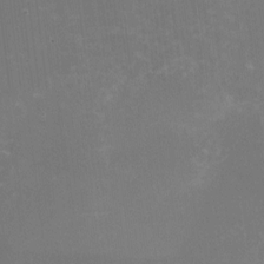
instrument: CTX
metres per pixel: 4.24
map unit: HNhu
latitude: -2.5006
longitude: -6.5735
